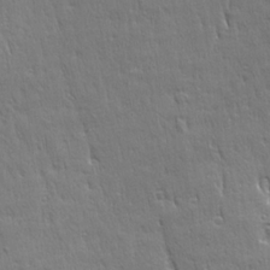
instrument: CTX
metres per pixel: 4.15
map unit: Ave
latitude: 22.5924
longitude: -135.6127
